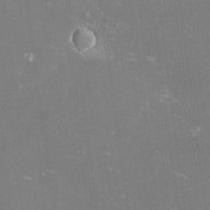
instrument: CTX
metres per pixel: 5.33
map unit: lHvf
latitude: -14.2740
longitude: -100.4223
